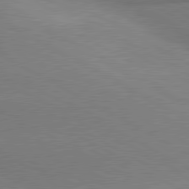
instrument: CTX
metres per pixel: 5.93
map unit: lApd
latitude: 80.4790
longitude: 165.5588
